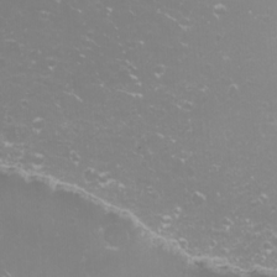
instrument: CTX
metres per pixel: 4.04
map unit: Nhu
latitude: -11.4643
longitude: -64.2145
